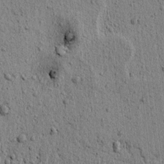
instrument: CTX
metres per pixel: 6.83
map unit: lAvf
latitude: 6.1200
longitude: 164.9353
